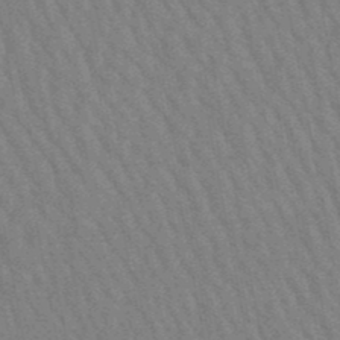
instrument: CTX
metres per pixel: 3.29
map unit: lHb
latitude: -48.2929
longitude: 82.5385
